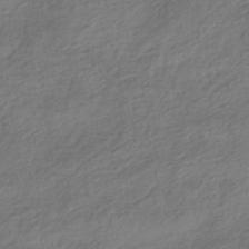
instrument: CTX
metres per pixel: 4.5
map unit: HNhu
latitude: -42.5573
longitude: 104.8408
